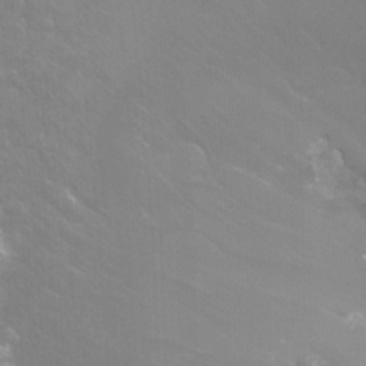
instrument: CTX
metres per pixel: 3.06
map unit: Htu
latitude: -7.5021
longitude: -48.3278
